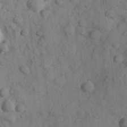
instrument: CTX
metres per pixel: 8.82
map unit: Hve
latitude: 25.0080
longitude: 147.8233
